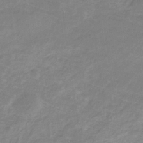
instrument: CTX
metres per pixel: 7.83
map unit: eHb
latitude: -31.8989
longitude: 67.0297
